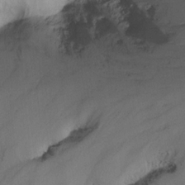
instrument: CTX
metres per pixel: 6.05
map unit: Nhu
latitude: -15.6155
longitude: -53.6316
